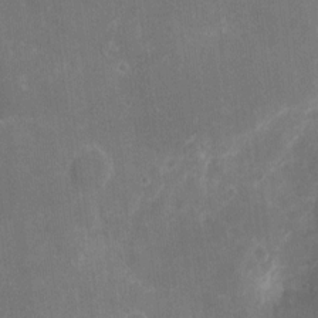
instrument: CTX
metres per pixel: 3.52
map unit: eHh
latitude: 9.0459
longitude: -71.3859
